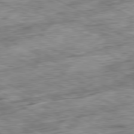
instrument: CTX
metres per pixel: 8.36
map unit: Ap
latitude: -81.1620
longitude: -88.6113
